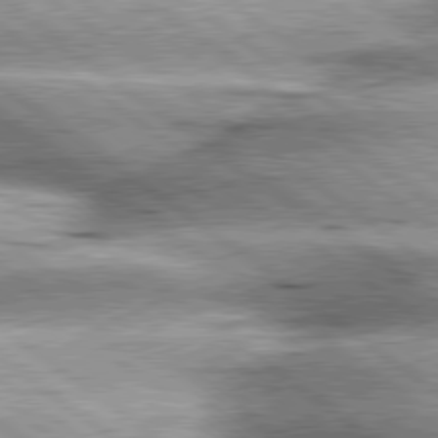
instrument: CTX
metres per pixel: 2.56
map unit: lApd
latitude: 79.7828
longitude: -140.2900
